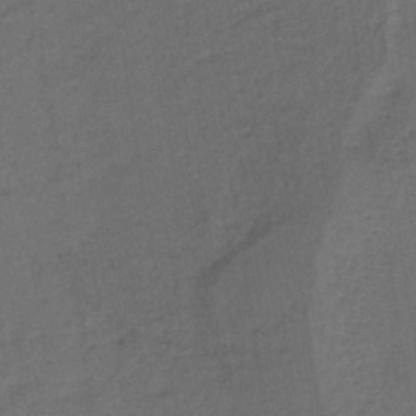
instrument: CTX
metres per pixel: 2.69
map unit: lHb
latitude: -38.5385
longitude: 71.2187
